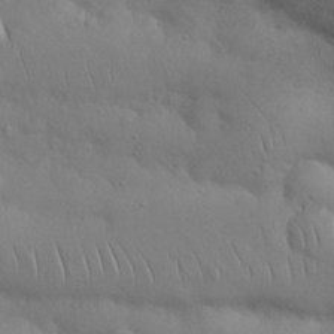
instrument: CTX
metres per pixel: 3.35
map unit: Nhu
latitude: 27.5182
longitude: -68.3656
